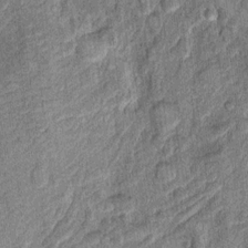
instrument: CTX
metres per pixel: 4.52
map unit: Hto
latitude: 10.3467
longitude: -37.3670
